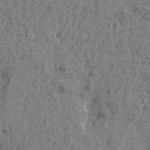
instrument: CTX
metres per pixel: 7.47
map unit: Htu
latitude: -5.7288
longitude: 179.8989
